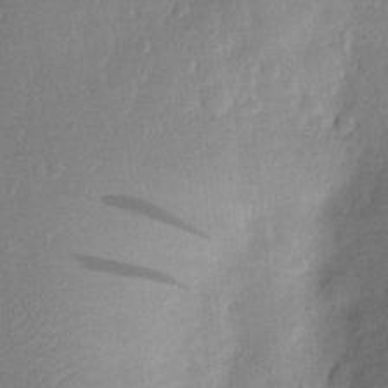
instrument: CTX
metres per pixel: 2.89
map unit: lAvf
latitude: 8.7813
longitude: 169.8044
